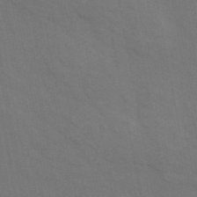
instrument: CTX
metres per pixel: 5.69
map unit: ANa
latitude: 49.0269
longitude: -76.5356
